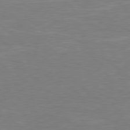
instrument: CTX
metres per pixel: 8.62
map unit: Hpe
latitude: 78.5546
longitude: -125.7071
